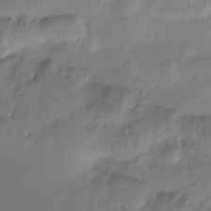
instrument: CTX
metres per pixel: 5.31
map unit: Htu
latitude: -15.1431
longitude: -45.5560
